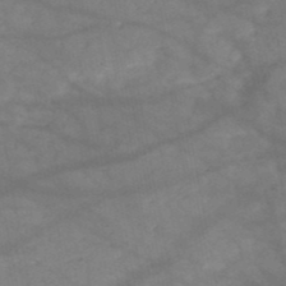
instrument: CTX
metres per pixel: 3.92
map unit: HNb
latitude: -50.6707
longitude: -39.5371
